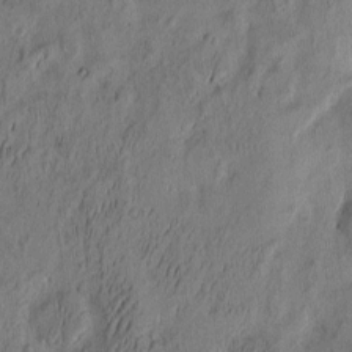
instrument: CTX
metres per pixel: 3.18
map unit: eHh
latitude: -2.8785
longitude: 17.5777
